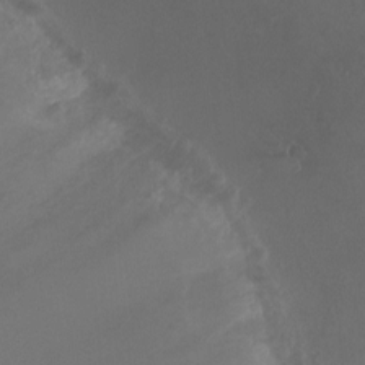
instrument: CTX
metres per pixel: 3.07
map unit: Ht
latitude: -1.5588
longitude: -18.9891
